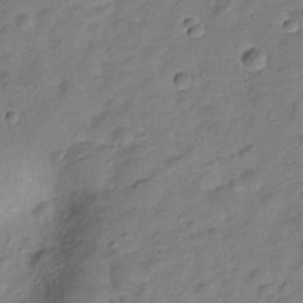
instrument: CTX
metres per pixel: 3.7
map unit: Hve
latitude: -28.1606
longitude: 92.2173
